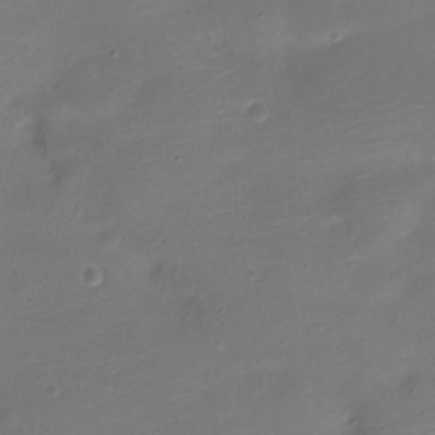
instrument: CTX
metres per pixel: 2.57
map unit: Nve
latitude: -21.5588
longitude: 104.9730
